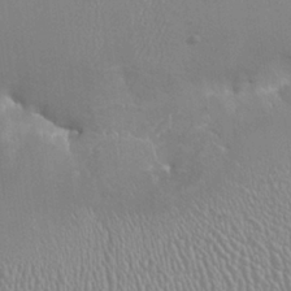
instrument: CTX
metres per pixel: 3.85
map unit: HNhu
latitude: -1.3699
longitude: 2.3117
